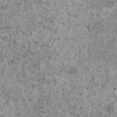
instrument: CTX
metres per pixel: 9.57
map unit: HNhu
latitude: 1.3481
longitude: 0.8219
